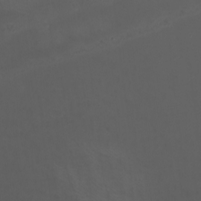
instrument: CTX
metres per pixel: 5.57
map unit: Nhu
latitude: -6.9541
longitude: -91.3671
